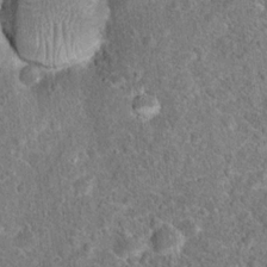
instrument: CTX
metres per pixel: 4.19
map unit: Hto
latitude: 18.0444
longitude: -42.6113
